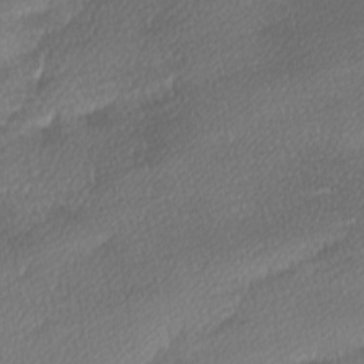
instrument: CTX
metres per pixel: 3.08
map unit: Ave
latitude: -9.3887
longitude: -123.4615
